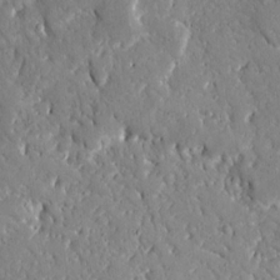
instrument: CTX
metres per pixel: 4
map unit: Ave
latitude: 16.0255
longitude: -140.7624
